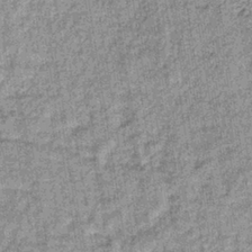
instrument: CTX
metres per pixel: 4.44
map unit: lHb
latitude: -37.1053
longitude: 64.0661
